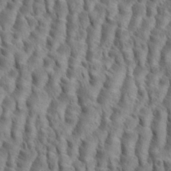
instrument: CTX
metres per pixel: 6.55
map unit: eHh
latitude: 34.9891
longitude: -138.3089
